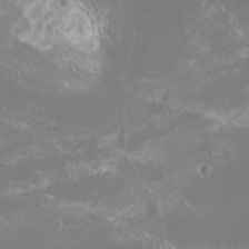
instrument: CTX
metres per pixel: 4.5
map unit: Nhu
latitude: -5.1242
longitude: -74.4412
